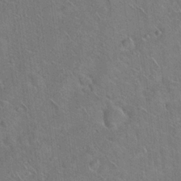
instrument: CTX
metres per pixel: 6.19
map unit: Hto
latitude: 18.8002
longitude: -50.9135
